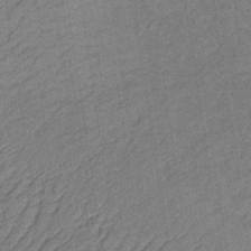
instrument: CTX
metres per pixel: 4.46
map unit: lHb
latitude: -35.8611
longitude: 68.5951
